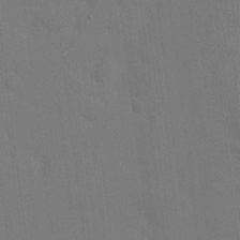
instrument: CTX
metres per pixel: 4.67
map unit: eHh
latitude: 6.0633
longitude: -67.2159
